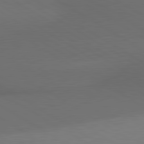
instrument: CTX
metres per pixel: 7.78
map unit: lApd
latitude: 80.8947
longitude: 160.1228
